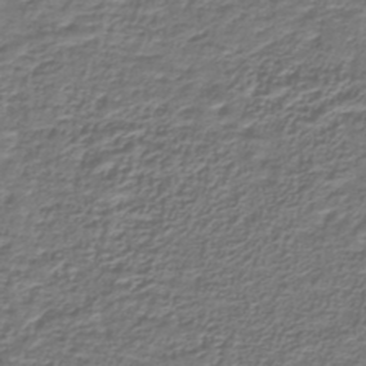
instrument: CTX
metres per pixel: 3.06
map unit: lHb
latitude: -39.4455
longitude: 58.8974
